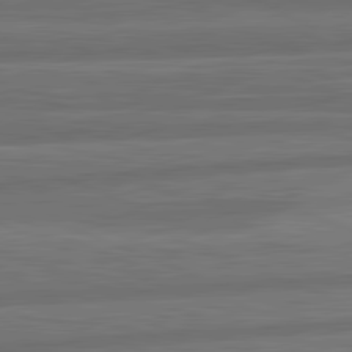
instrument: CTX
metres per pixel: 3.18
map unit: lApd
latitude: 82.1199
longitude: -171.1592
